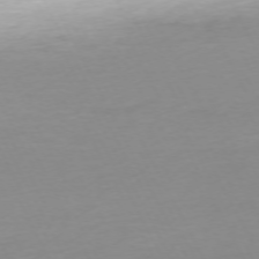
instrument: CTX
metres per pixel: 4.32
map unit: Ap
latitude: -73.3132
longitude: -69.7261
